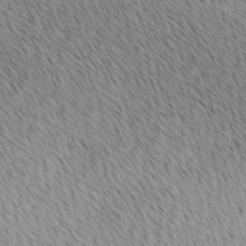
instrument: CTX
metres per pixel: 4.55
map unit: lAa
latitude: 10.3278
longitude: -108.0822
